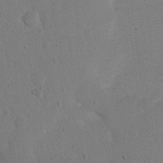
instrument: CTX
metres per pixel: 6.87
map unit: Ht
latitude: 1.4048
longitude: -25.8772
